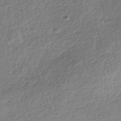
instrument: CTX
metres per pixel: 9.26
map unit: HNhu
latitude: -42.5384
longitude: 99.1242
